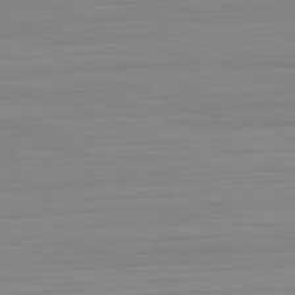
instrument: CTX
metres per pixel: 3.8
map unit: Hpe
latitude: -82.1417
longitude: 20.4251
